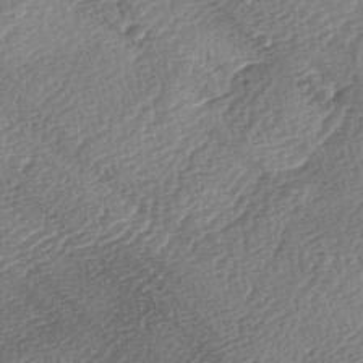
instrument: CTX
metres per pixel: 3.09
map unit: lAa
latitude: -2.9163
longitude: -128.7435
